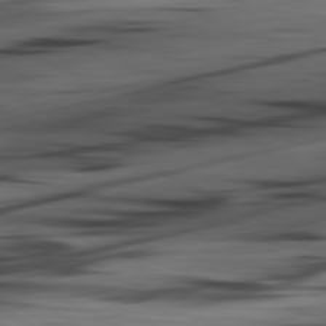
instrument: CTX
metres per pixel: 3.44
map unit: lApd
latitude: 80.8947
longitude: -85.0836
